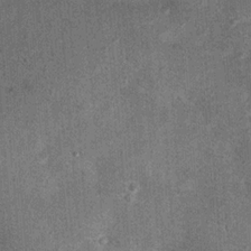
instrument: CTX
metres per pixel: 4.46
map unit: Hto
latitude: 15.0837
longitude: -35.1970
